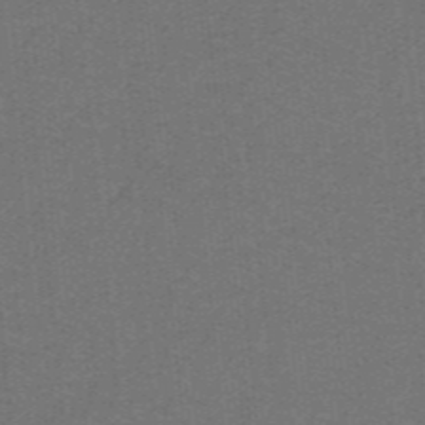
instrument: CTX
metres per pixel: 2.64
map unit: lHb
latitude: -42.2172
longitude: 54.7463
